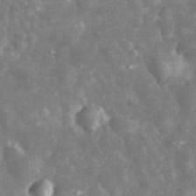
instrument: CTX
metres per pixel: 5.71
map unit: eHh
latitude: 31.7261
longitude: -71.6883
